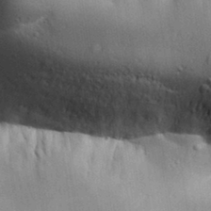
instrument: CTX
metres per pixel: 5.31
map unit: Aa
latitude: 32.6302
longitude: -144.0444
